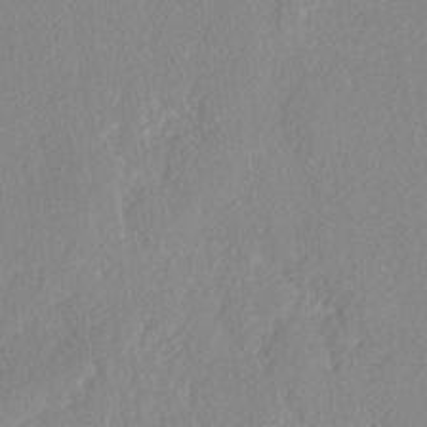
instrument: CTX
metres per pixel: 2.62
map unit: lAvf
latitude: -4.9730
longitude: -108.9324
